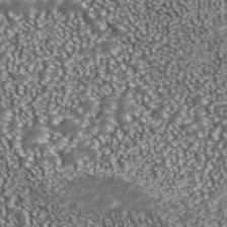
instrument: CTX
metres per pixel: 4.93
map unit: ANa
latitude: 43.5560
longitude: 36.7085
